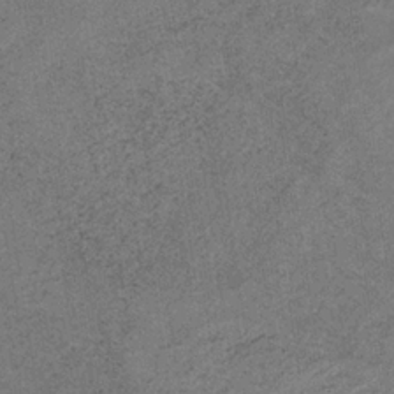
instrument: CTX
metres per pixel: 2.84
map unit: HNb
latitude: -32.5007
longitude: 62.6707
